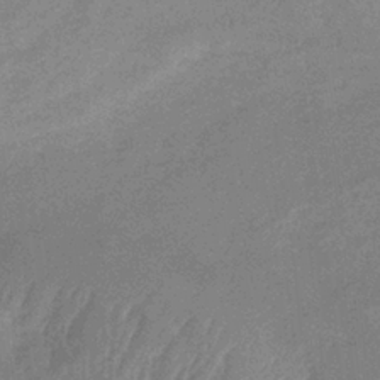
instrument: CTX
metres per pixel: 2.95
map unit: lHb
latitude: -34.0472
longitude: 69.1998
